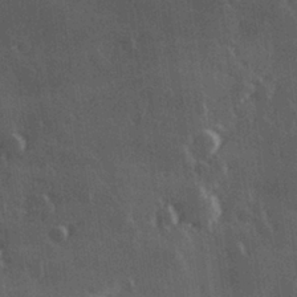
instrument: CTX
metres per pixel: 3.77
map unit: Hve
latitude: 27.2915
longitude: 147.4832
